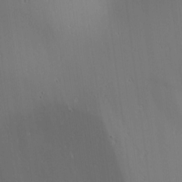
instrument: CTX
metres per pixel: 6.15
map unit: lAa
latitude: 1.1781
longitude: -115.7827
